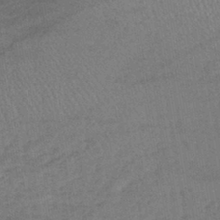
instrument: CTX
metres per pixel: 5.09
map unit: lHb
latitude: -40.8786
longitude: 68.7841
